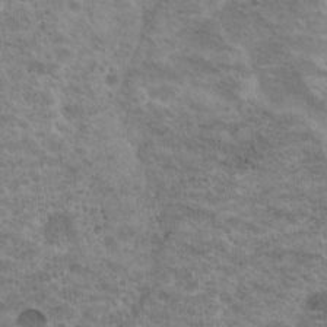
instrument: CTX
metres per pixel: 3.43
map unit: Nhu
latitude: 18.2711
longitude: -31.2915
